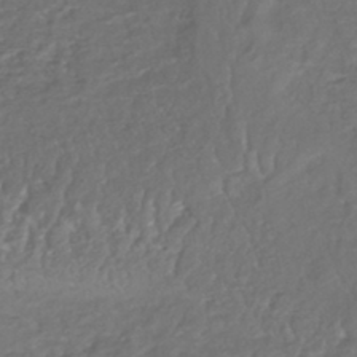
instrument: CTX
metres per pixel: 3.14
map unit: HNhu
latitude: -44.7463
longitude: 95.2187
